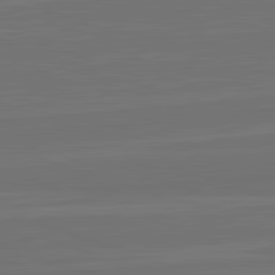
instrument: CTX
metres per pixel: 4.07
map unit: lApd
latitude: 82.7624
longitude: 164.1417
